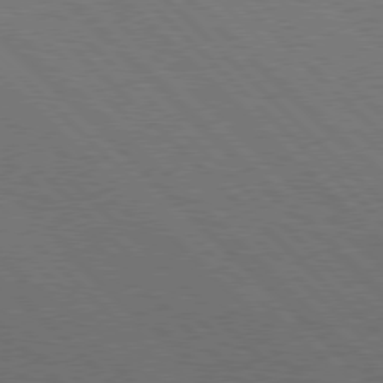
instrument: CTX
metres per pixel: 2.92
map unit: Hpe
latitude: 77.4237
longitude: -127.1025
